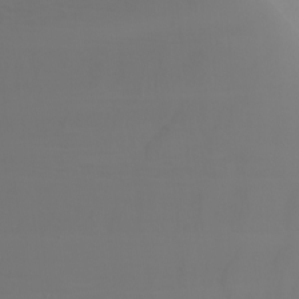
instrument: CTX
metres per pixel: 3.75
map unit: Nhu
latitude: -5.1998
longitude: -92.9891
